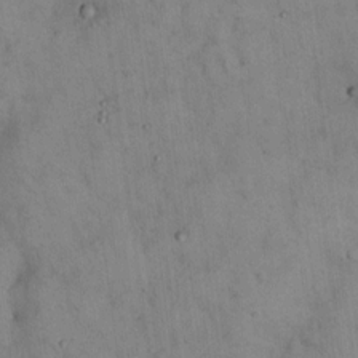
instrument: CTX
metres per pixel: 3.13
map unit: Hto
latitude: 14.3279
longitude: -60.4034
